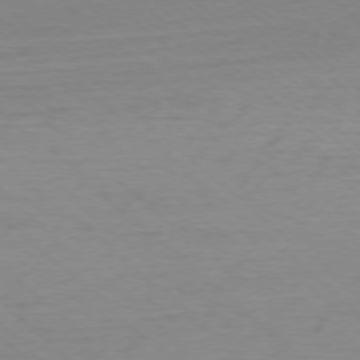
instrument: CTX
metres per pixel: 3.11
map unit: Ap
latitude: -76.5007
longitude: -77.3292
